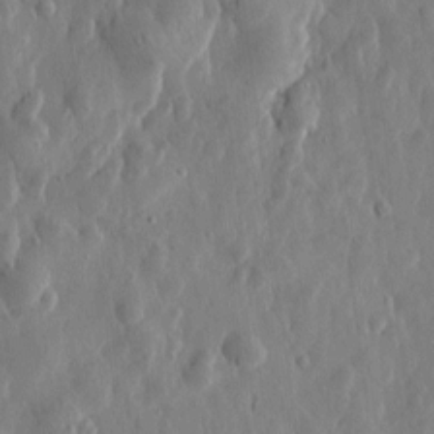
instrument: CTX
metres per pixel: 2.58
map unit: Htu
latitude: -0.1039
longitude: -177.4426
